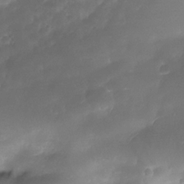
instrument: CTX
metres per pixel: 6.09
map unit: Nhe
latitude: -34.4251
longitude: -145.9339
